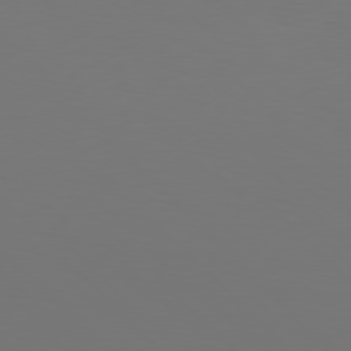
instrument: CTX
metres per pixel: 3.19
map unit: Hpe
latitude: 77.2348
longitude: -170.9136
